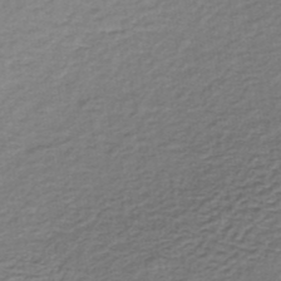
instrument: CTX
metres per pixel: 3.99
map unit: lHb
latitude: -35.3888
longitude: 60.8408
